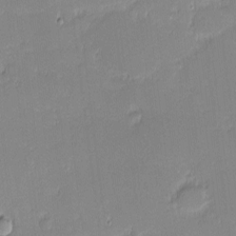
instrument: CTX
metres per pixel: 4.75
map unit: eHh
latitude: -1.9745
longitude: -83.5749
